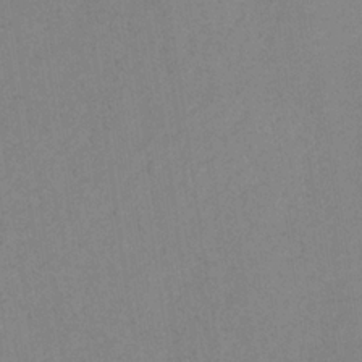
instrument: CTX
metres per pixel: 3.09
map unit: HNb
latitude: -33.6722
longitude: 63.5777
